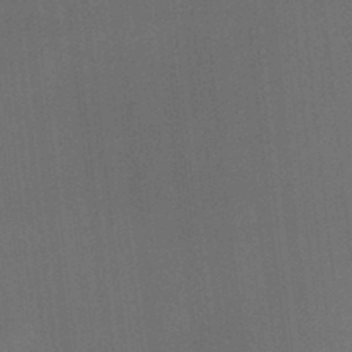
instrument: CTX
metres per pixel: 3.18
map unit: HNhu
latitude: 12.9514
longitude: 10.8975
